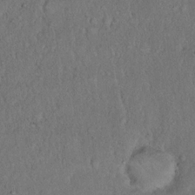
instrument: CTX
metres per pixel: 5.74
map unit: eHh
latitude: 17.7450
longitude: -62.6491
